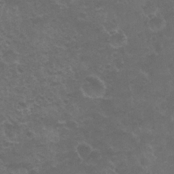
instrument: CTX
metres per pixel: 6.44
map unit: Nhu
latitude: 26.5546
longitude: -52.8947
